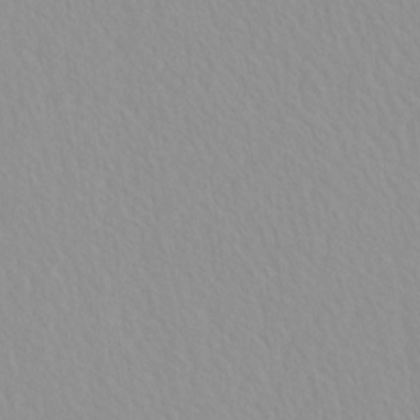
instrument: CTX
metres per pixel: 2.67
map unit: HNhu
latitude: -4.9730
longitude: 14.5007
